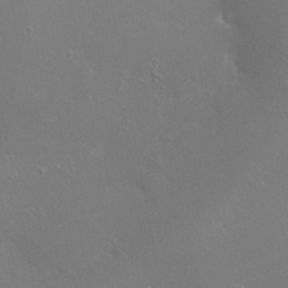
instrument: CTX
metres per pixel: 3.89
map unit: Hto
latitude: 18.4979
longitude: -56.2333
